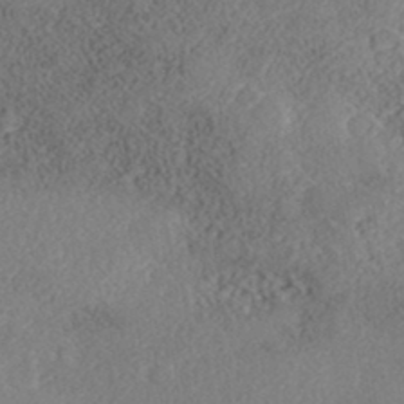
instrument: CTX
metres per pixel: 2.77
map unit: Nhe
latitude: -41.1620
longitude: -111.1592
